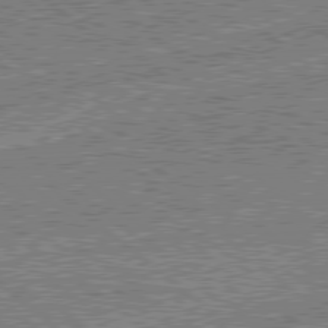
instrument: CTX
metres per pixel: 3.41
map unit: Hpe
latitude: 78.8380
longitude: -143.5749
